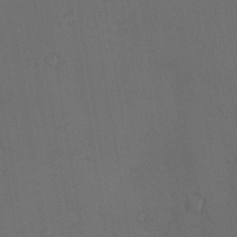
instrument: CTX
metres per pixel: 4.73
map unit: Nve
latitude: -7.6155
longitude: 174.2172
